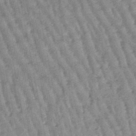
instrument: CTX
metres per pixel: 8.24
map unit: lHb
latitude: -47.8800
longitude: 78.5951
